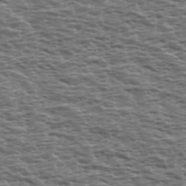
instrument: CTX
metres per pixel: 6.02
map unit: Ave
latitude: 39.2726
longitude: -112.7624
